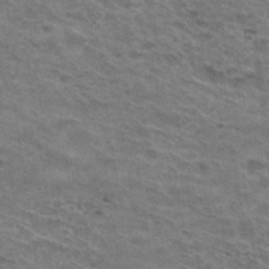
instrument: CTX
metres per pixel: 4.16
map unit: Hto
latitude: 31.2726
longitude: -47.4238
